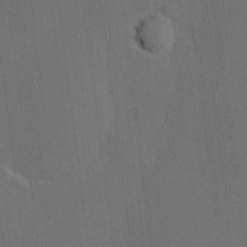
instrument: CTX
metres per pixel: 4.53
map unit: HNhu
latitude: 6.7813
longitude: 15.7856
